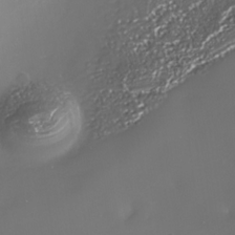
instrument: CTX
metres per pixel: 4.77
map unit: Nhe
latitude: -34.0661
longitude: -88.3846
